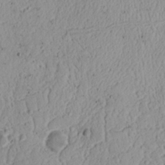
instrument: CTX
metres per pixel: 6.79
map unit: Nhu
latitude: 17.2915
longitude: -74.1200
